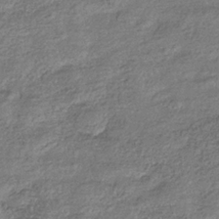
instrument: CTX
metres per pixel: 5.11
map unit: eHb
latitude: -35.7478
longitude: 80.5385
